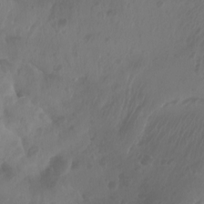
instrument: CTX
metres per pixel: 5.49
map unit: Aa
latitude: -12.7652
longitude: -68.3656
